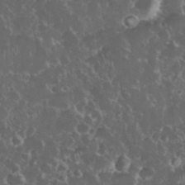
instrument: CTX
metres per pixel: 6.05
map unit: eHh
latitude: 34.0255
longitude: -61.6316
